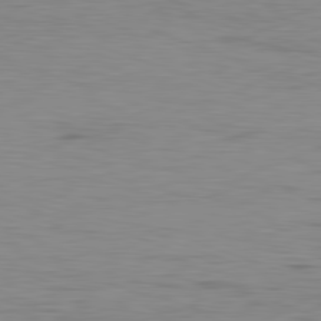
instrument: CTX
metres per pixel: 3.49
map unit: Ap
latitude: -82.0850
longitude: -78.9325
